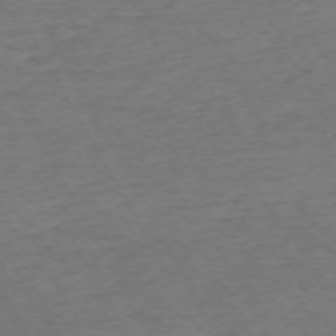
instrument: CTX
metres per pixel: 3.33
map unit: Ap
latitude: -72.5574
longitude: -69.7261
